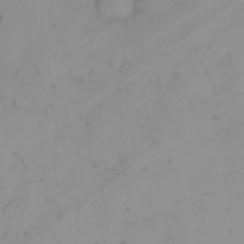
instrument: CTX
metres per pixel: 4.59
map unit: eHh
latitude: -0.9920
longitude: 19.8233
